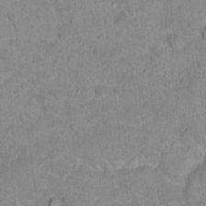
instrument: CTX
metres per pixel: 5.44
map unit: Nhu
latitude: 16.8191
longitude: -31.6694
